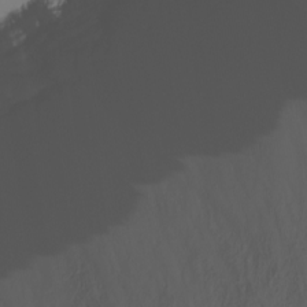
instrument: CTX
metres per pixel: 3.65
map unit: Nhu
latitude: -8.9731
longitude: -84.5168
